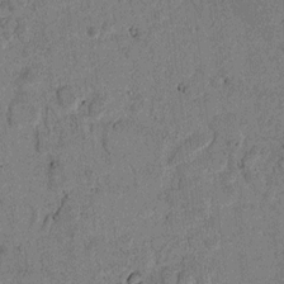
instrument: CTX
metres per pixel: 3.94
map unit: lAvf
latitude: 4.6113
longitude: 168.3306
